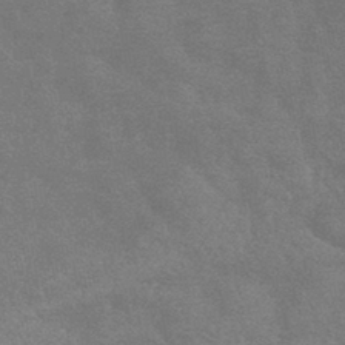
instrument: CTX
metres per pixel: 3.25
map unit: HNhu
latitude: -43.8044
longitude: 92.7652
